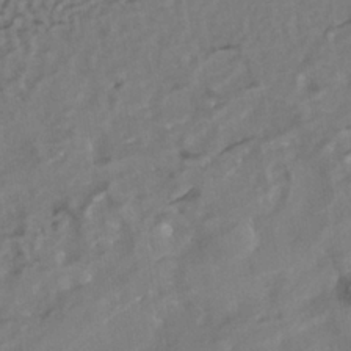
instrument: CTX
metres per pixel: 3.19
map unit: Nhe
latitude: -38.1795
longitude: -117.8017
